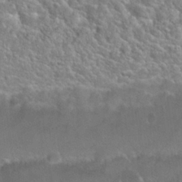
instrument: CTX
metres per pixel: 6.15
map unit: Hto
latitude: 24.8191
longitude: -50.1955
